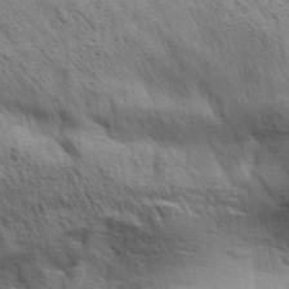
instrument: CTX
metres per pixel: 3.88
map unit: Aa
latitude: 32.9892
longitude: -140.8758
